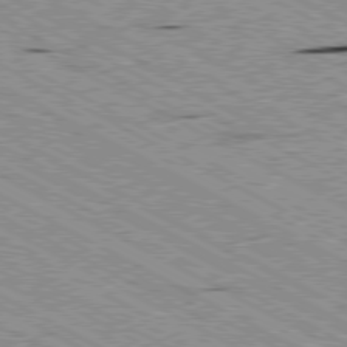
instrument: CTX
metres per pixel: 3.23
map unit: Ap
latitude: -80.5574
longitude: -52.8569
